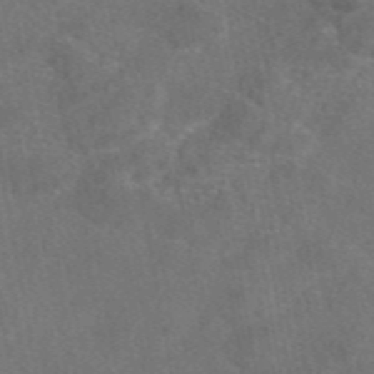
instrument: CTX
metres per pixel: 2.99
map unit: eAb
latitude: 47.7072
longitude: 108.8408
